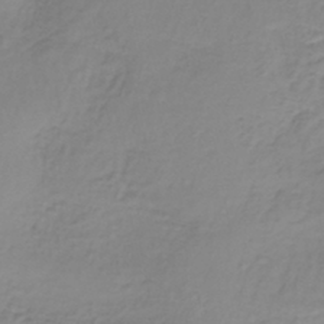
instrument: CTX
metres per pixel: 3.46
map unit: lHb
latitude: -37.4265
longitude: 61.6533
